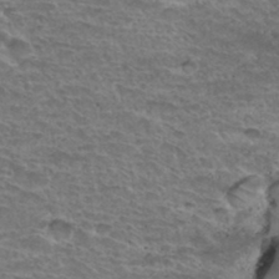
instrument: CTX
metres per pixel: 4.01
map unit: Hto
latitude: 34.5734
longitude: -44.9702
